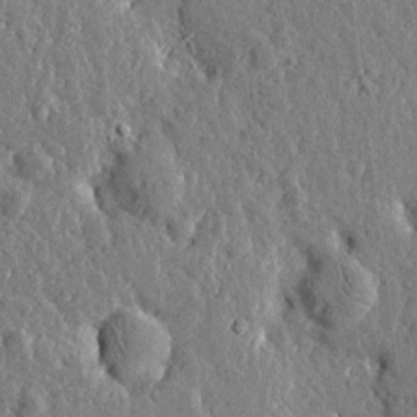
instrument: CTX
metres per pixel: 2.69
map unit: Htu
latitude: -0.3118
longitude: -178.6113
